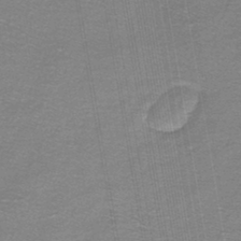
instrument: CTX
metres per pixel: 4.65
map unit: lHb
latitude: -43.0864
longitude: 55.1242
